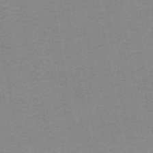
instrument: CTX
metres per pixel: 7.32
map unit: lHb
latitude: -44.0661
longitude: 53.2376
